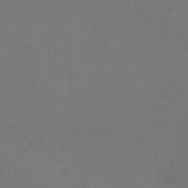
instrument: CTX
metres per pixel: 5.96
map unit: Nhu
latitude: -28.4062
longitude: -66.6868
